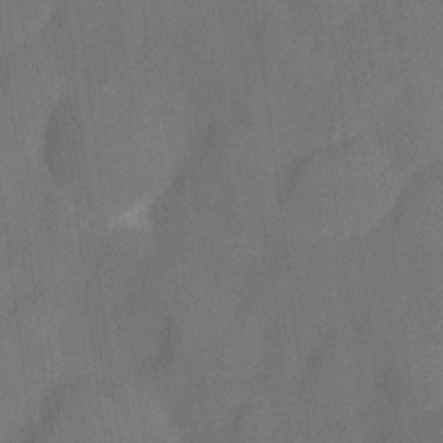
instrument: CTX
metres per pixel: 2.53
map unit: Nhu
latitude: -14.0094
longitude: -24.2144
